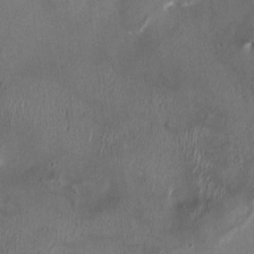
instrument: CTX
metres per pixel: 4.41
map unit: HNhu
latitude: 1.6316
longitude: -4.4034
